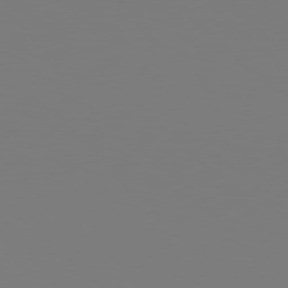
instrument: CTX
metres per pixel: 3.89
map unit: Hpe
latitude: 78.0633
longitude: -176.7813
